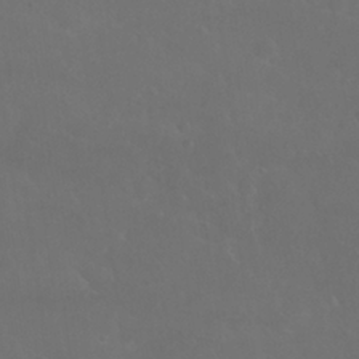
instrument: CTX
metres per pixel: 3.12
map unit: Nhu
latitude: 27.4804
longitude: -65.3293
